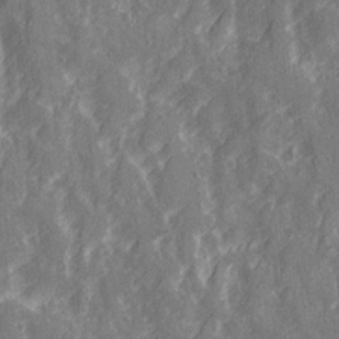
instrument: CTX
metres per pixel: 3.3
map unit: Ave
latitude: 21.0648
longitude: -133.8394
